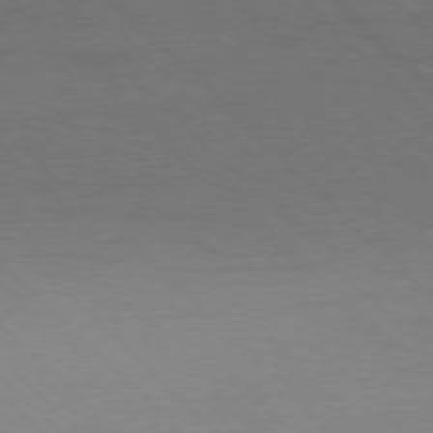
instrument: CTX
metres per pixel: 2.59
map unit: Ap
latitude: -77.7100
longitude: -69.1970
